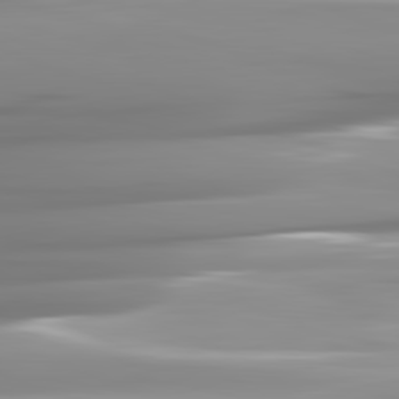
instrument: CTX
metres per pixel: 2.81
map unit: lApd
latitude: 82.2333
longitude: -143.4238
